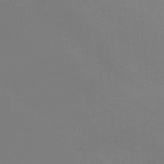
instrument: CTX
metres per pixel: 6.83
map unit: HNb
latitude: -45.4265
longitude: -46.0633
